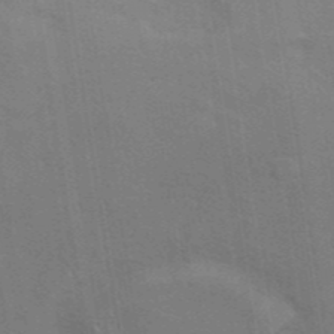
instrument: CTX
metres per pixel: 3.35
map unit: eAb
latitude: 43.1214
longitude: 112.3495
